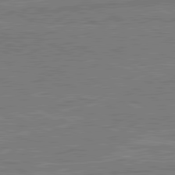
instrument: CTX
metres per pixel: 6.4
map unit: lApd
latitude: 80.8758
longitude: 168.5573
